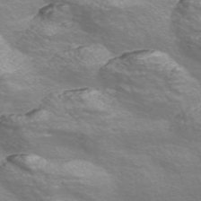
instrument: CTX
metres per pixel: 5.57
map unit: Nve
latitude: -56.5385
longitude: 53.2565
